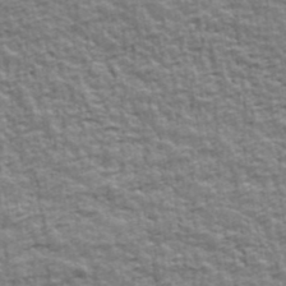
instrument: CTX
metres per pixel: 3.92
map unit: Ave
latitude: 42.5357
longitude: -112.5168
